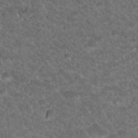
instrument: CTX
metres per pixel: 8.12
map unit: Hto
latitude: 19.5182
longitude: -35.5182
